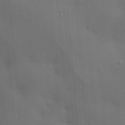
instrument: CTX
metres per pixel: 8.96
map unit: lAa
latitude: 18.5923
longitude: -139.0269
